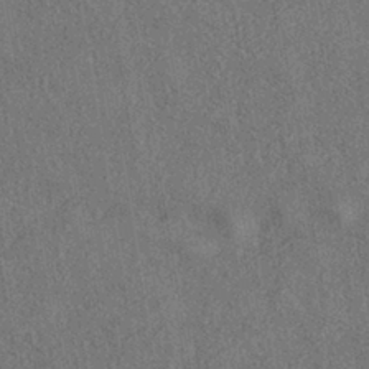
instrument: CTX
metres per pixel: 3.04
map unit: eHh
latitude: -41.8422
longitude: 121.0675
